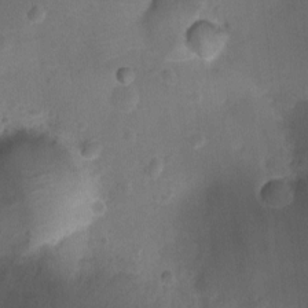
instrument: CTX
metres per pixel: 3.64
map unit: Ht
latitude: -10.5385
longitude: -22.4790
